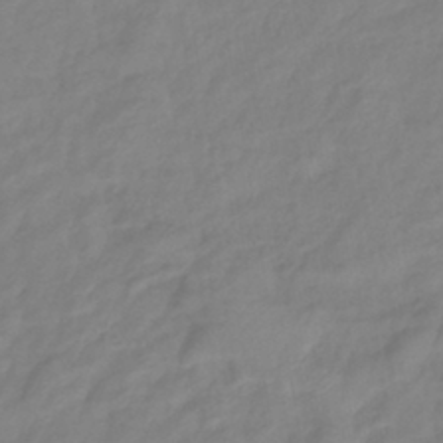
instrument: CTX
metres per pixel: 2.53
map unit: eHb
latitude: -41.3887
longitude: 81.0109
